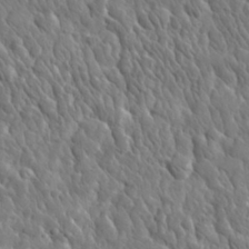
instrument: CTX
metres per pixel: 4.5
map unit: eHh
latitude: 32.2334
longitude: -71.3670
